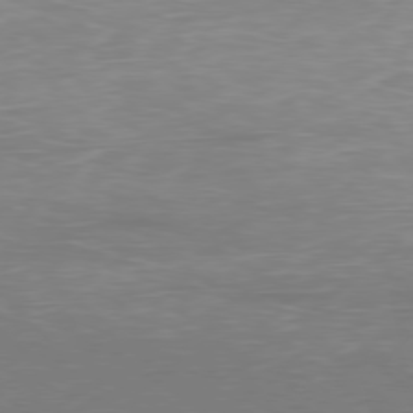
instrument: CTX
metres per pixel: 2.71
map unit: Ap
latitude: -78.7274
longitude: -97.8772
